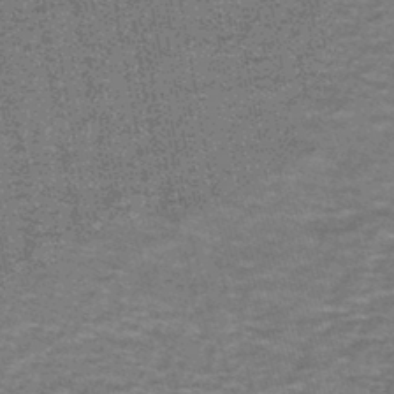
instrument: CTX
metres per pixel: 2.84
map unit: lHb
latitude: -42.9919
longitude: 55.4266
